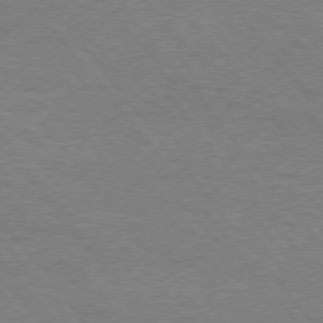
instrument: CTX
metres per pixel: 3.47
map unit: Hpe
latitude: 75.1970
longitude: -151.4993
